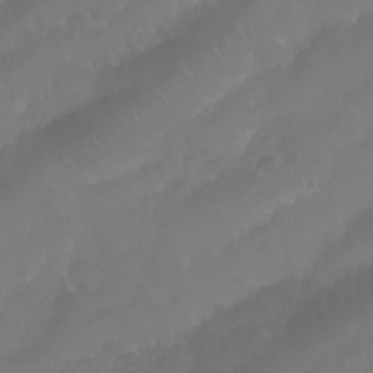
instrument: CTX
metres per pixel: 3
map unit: Nhu
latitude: 24.8757
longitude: -62.2523
